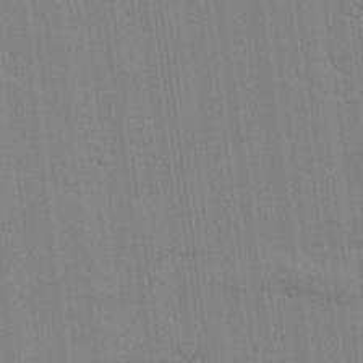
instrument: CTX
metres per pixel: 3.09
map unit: lAvf
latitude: 24.5734
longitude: -111.5560
